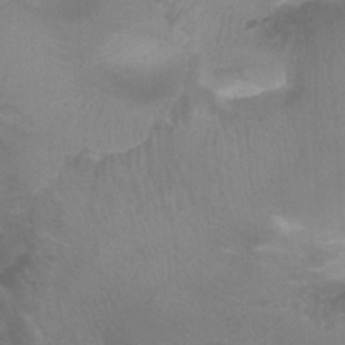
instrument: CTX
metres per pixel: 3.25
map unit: Nhu
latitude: -0.4251
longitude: -16.9136
